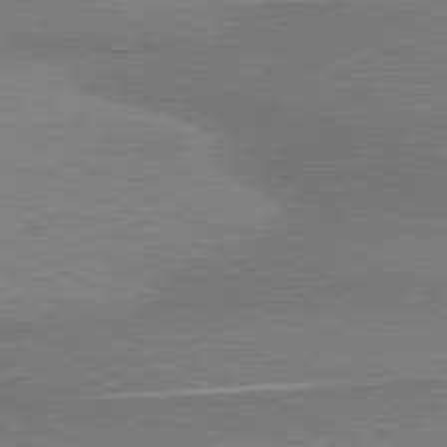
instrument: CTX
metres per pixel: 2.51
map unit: lApd
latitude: 80.3656
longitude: 167.2187
